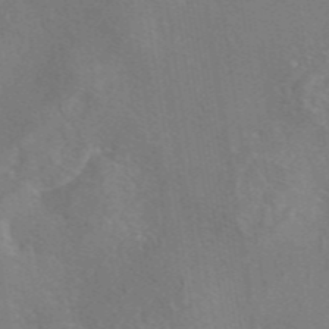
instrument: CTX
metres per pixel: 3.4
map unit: eAb
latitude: 45.4993
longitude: 109.6533
